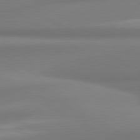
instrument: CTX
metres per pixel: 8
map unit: lApd
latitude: 80.3656
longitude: 175.2187
